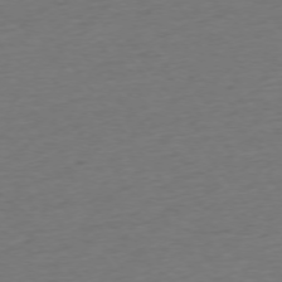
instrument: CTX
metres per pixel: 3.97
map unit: Ap
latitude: -75.1998
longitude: -89.4049
